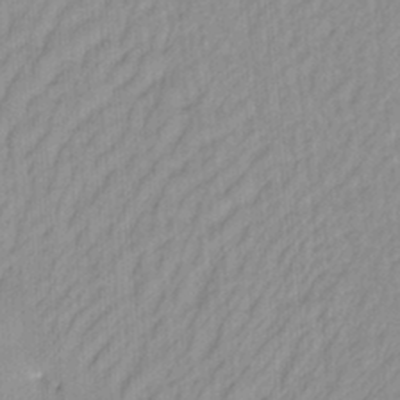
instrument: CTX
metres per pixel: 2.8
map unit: eHh
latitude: -4.3495
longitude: 15.0487
